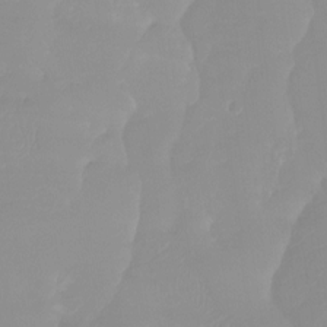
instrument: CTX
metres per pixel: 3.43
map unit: Ht
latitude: -13.4832
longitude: -49.9150
